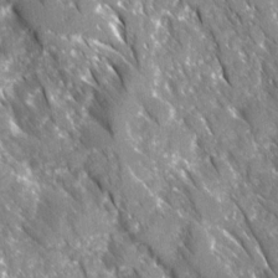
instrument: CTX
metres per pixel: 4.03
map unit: Ave
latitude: 16.4601
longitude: -131.0459
